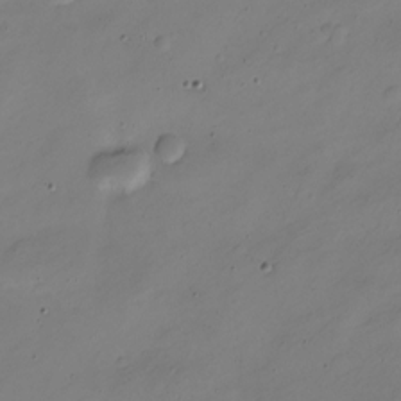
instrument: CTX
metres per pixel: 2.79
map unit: Nve
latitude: -23.7289
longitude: 106.2551
